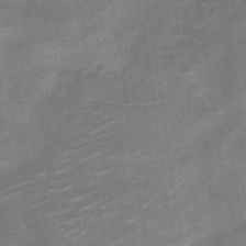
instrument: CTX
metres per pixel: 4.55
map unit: Nve
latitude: -19.8044
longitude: 106.7463
